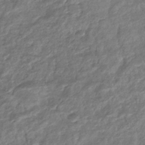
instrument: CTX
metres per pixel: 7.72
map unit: eHb
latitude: -34.2928
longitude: 80.1039
